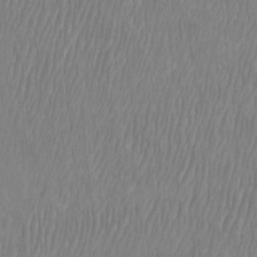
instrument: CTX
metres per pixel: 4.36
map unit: Htu
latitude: -8.8408
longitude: -75.8205
